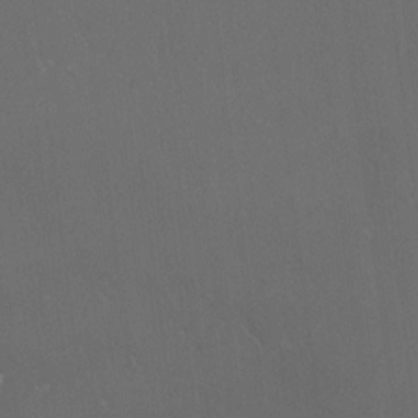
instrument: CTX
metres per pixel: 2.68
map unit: HNhu
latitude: 2.3278
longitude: 6.7085
